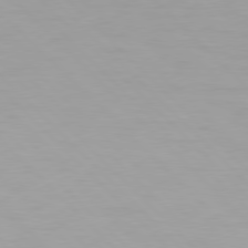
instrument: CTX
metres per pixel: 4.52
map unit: Hpe
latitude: 77.5560
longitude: -164.0255
